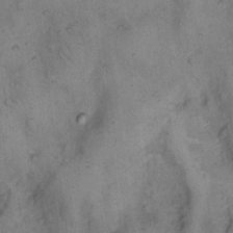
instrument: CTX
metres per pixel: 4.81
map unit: eHh
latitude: 14.7813
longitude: -64.0444
